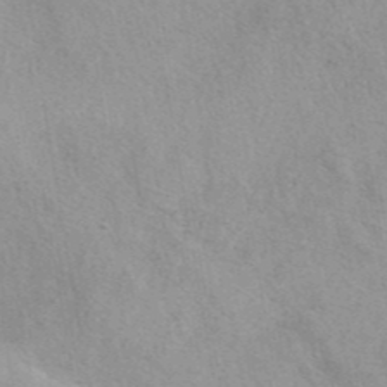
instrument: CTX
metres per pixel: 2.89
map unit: eAb
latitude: 41.8394
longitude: 107.5022
